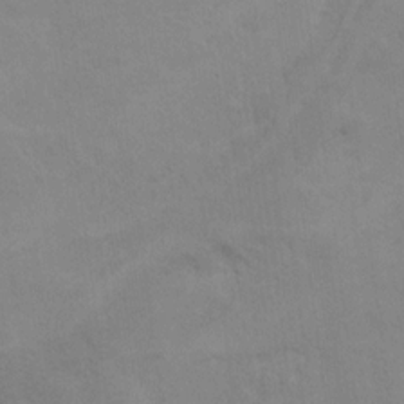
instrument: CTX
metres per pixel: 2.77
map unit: Hto
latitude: 11.7828
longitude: -35.6127
